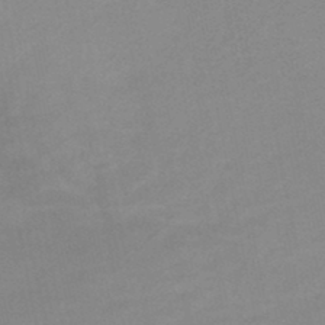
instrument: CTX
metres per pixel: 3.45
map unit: HNb
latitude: -46.5007
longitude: -45.0269
